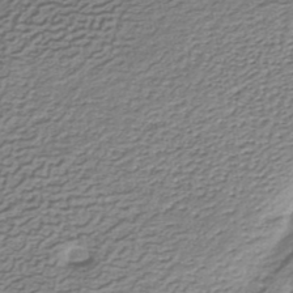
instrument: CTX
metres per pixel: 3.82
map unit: lHb
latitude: -34.6707
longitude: 60.8030
